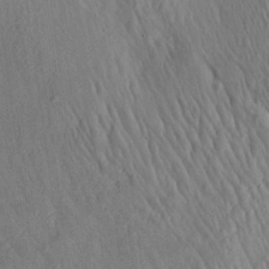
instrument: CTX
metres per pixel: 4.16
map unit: Aa
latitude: 27.4238
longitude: -141.2537
